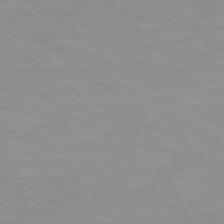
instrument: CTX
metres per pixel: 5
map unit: Hpe
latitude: 78.6491
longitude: -151.3292
